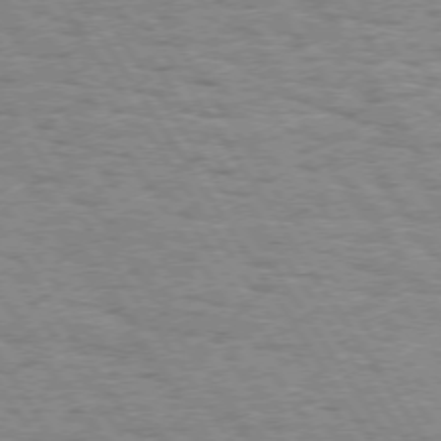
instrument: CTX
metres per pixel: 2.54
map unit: Hpe
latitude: 73.3671
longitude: -134.0822
